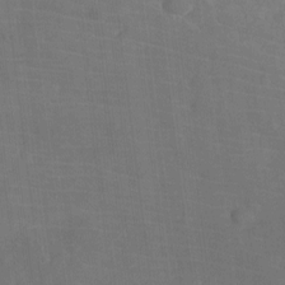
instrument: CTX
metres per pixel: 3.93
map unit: Ht
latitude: -9.5588
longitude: -22.1767
